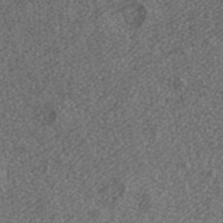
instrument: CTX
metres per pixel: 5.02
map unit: ANa
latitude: 36.4979
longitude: 14.8597
